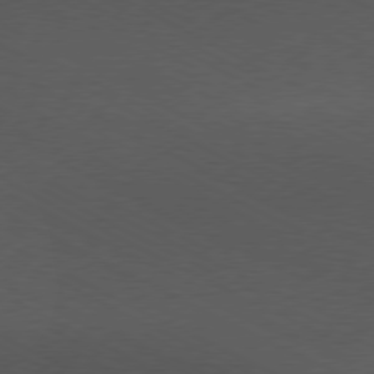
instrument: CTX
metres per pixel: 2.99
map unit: Ap
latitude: -77.5210
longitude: -75.4615
